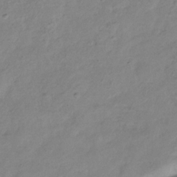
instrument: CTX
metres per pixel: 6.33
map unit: Hve
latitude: -33.0298
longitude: 90.8597
